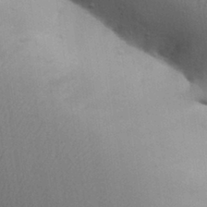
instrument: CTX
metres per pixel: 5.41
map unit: Aa
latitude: 30.5546
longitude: -145.8394
